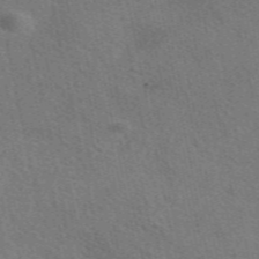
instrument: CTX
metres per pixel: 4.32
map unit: eAb
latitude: 51.3481
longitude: 115.0108
